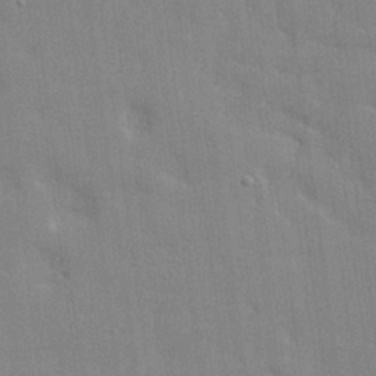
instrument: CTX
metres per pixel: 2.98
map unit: lHvf
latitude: 24.1388
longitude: 142.6518
